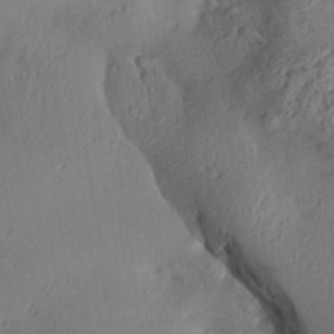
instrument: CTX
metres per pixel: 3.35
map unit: Aa
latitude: 29.4426
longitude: -135.8772
